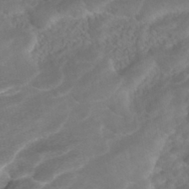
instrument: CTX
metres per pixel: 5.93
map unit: ANa
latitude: -41.9367
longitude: 104.5007
